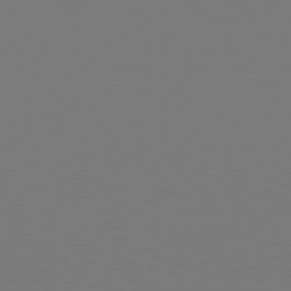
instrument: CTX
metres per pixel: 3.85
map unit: Hpe
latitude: 77.1025
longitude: -130.2901
